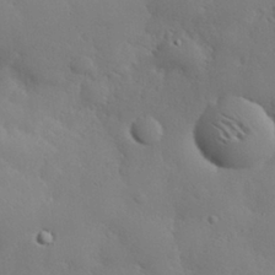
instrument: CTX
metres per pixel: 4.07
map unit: eHh
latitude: 30.2523
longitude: -82.4223
